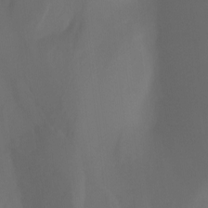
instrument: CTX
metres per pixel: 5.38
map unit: Nhu
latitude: -15.9178
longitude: -50.5356
